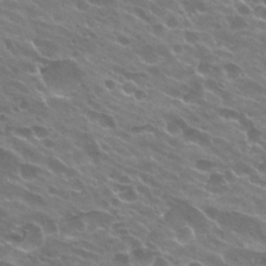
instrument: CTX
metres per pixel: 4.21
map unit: Hto
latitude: 24.6868
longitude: -37.5182
